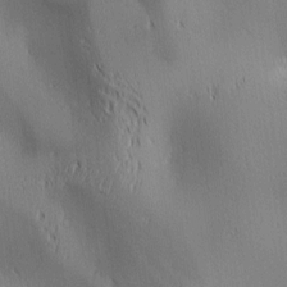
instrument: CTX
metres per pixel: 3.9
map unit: lAa
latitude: 1.5371
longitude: -116.8758
